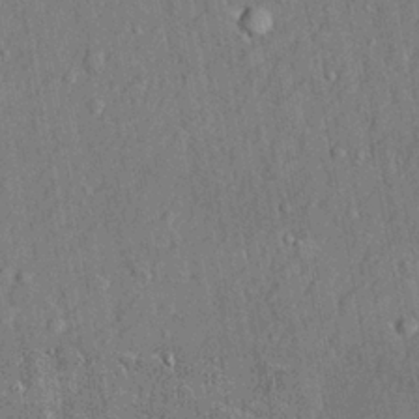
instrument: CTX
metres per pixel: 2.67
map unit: lHvf
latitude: 21.7828
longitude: 143.7099
